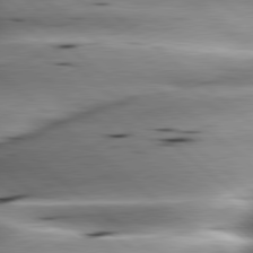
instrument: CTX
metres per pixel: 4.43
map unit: lApd
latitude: 80.0633
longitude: -143.5182
